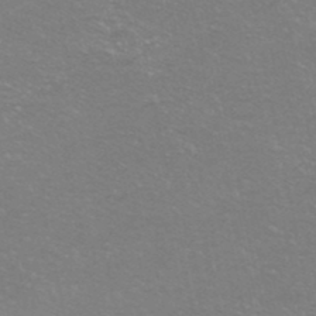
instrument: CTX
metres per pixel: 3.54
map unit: HNhu
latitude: -40.6518
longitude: 103.5021
